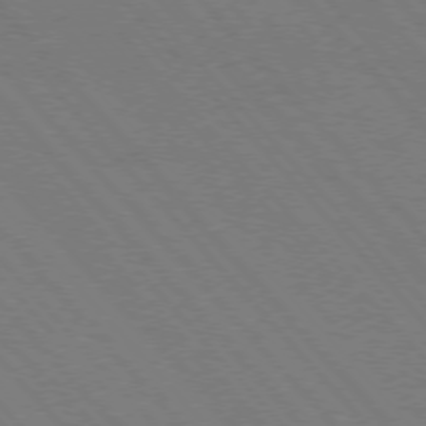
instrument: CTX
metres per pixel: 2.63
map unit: Hpe
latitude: -76.7463
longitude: -13.0837
